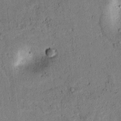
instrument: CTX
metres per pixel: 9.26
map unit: lAvf
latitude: 7.9906
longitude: 169.7666
